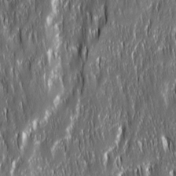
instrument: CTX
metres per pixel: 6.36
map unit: Ave
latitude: 15.2159
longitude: -135.1025
